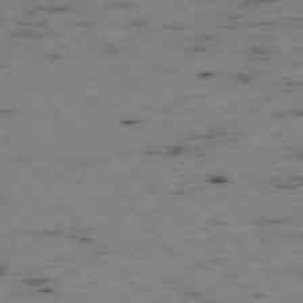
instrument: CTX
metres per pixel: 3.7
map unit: Ap
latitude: -76.1984
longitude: -61.1781
